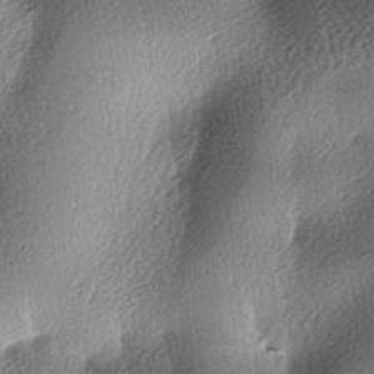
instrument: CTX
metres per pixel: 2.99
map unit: lAa
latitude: -6.1039
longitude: -123.9528
